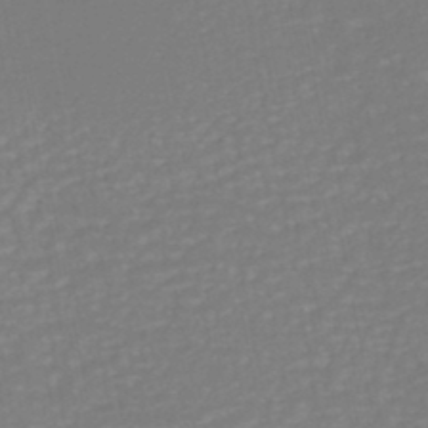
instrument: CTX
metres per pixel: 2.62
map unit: HNhu
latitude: -46.7274
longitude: 105.5966
